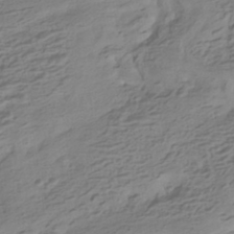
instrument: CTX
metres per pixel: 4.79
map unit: HNhu
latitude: -42.4817
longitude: 100.8219
